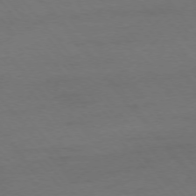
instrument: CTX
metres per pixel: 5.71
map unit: Ap
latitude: -76.2362
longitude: -88.9325
